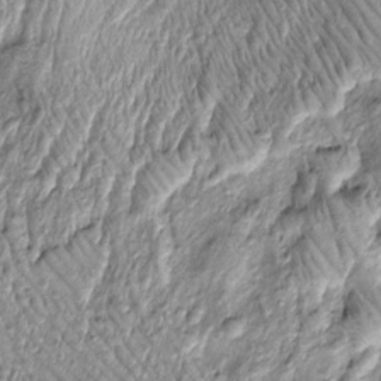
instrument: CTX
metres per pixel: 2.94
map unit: Htu
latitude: -4.6140
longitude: 159.6344
